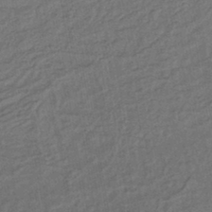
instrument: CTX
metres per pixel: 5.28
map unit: lHb
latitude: -42.7463
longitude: 60.9731
